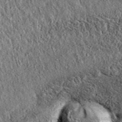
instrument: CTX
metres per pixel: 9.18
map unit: eAb
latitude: 36.8569
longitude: 109.5966
